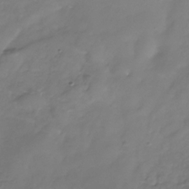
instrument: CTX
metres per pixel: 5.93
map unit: Nhe
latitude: -36.1227
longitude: -86.9325
